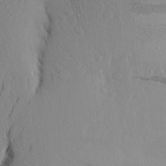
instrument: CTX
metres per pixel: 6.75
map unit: Aa
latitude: 24.4223
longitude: -147.2348
